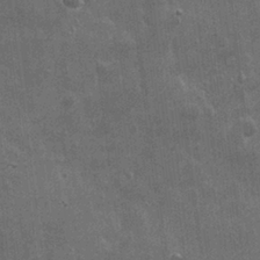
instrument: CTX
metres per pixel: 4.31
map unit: Ht
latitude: -3.4076
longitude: -15.4805
